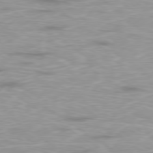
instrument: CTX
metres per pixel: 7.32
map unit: Ap
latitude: -79.1431
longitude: -92.9891
